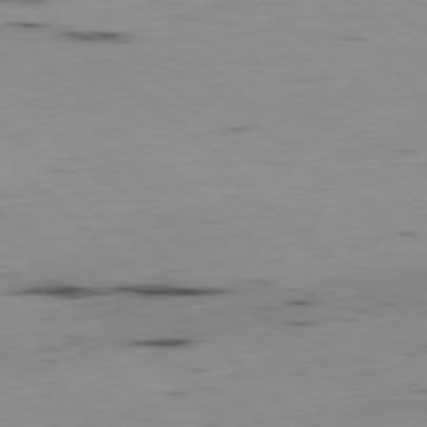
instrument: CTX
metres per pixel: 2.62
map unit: Hpe
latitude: -79.4832
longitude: 8.6329
